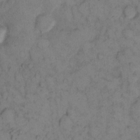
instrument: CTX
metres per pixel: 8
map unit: eHh
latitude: 12.9892
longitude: -63.3104
